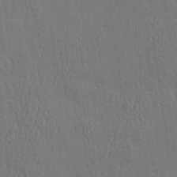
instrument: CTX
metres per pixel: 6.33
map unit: eHh
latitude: 3.6694
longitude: -78.0444
